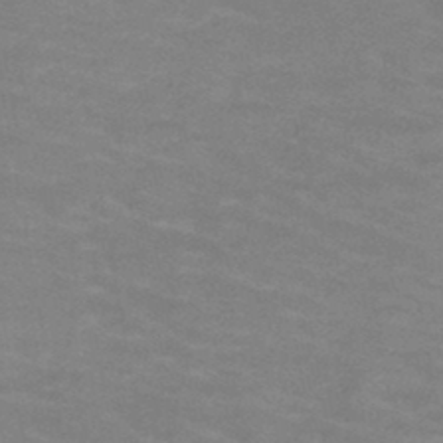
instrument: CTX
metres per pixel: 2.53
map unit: HNb
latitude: -46.4818
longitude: -46.8569
